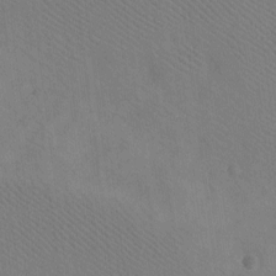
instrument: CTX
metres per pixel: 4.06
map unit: eHh
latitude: -8.4629
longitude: -68.3656
